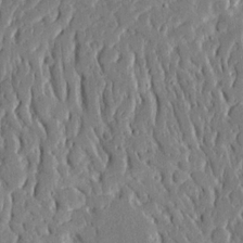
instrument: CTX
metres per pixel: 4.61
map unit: Ave
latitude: 15.4994
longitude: -140.1955
